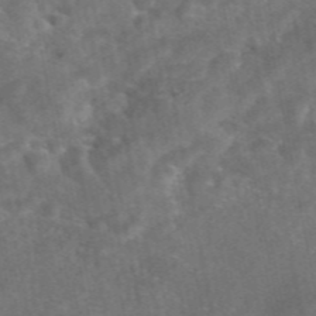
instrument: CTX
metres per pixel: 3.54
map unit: eAb
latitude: 46.8569
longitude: 127.5210
